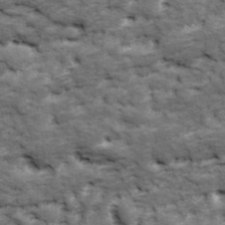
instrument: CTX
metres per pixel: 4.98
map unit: Ave
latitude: 17.7072
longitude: -135.6883
